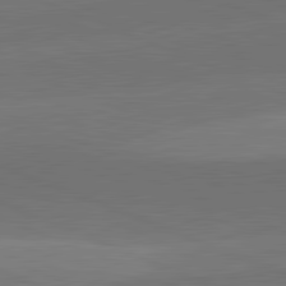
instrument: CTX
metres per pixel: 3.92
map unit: lApd
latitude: 82.2144
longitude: -155.9150
